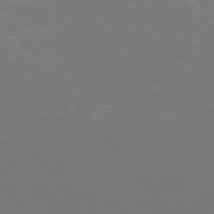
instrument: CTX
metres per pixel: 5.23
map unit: Ap
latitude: -74.6141
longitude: -76.5168
